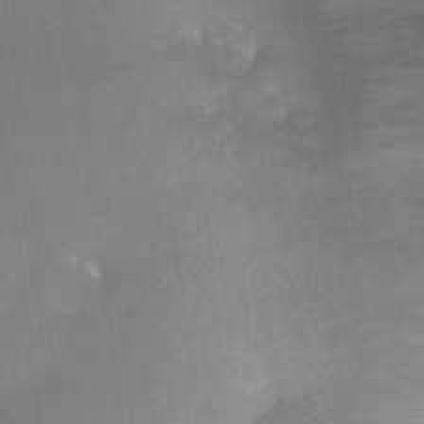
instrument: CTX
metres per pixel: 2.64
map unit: Nhu
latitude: 30.9325
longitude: -54.0255
